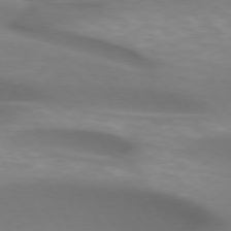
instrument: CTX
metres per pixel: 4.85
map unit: lApd
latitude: 73.1026
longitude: -52.8569
